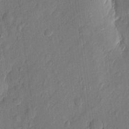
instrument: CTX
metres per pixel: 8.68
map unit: eHh
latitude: 5.9528
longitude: -73.2537
